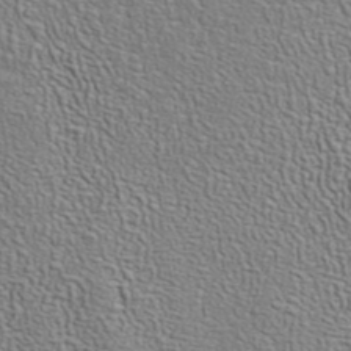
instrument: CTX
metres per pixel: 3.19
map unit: ANa
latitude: 40.3656
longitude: 29.6344
